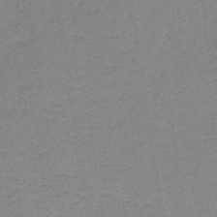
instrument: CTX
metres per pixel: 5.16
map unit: lHb
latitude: -37.1431
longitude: 71.3321
